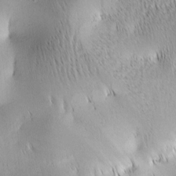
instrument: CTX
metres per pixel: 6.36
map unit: lAa
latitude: -4.4440
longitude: -121.1781
